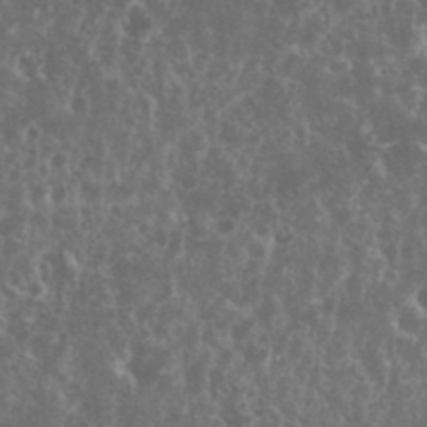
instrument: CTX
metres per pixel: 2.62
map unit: eHh
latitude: 34.0444
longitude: -62.1389
